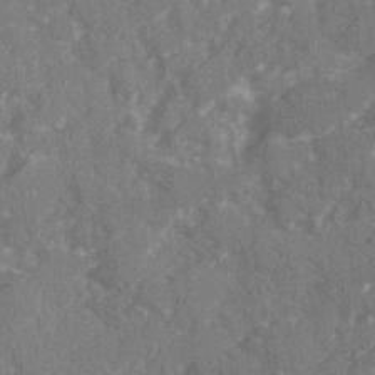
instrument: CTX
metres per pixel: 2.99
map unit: Ave
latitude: 20.4790
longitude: -130.8380
